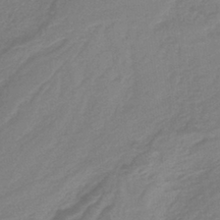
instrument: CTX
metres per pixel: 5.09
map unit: HNb
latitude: -36.2739
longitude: 58.0283
